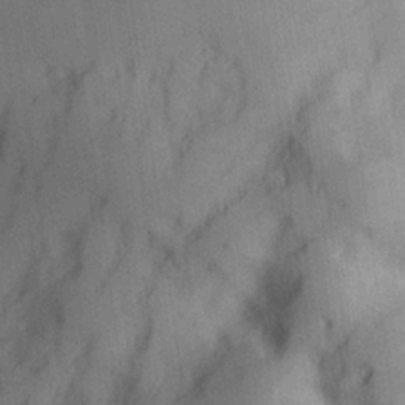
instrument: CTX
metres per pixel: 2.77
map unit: lHvf
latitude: 25.1214
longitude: 141.8233
